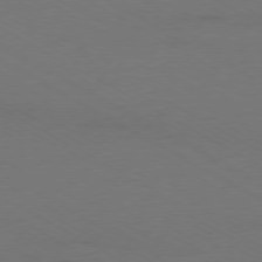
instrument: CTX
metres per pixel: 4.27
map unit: Ap
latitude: -79.7855
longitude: -83.1592
